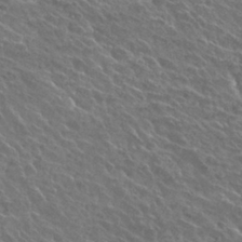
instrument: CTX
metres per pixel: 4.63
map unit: Hto
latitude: 27.3293
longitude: -39.3293
